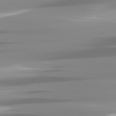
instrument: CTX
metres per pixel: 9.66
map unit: lApd
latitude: 81.8961
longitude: -139.9528
